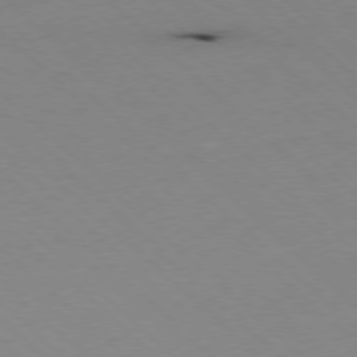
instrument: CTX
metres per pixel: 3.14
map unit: Hpe
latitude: -78.1794
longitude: 13.2943
